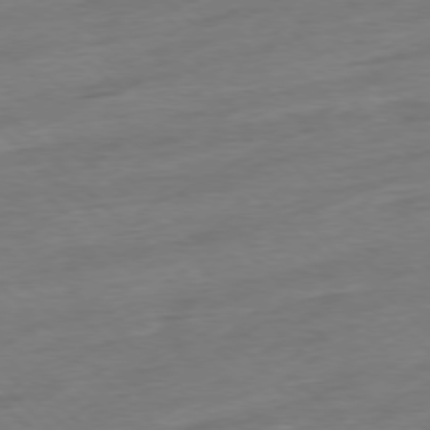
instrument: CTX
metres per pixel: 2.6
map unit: Ap
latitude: -77.5966
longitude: -98.4034
